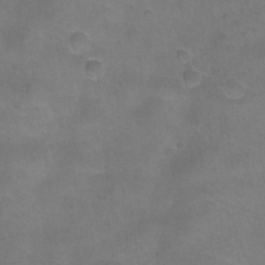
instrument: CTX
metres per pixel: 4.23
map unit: Nhu
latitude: 24.4978
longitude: -53.1592
